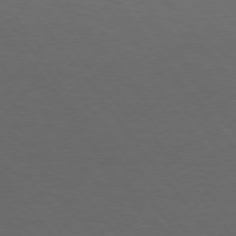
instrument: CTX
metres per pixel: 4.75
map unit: Hpe
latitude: 75.0081
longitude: -131.2159
